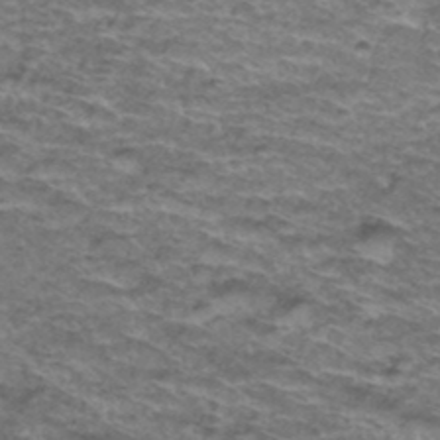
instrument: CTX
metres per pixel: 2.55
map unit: Hto
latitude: 38.0822
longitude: -43.2537
